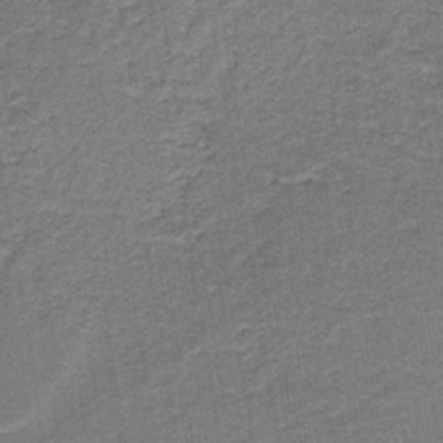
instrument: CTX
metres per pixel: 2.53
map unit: HNb
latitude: -39.8611
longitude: 50.8975
